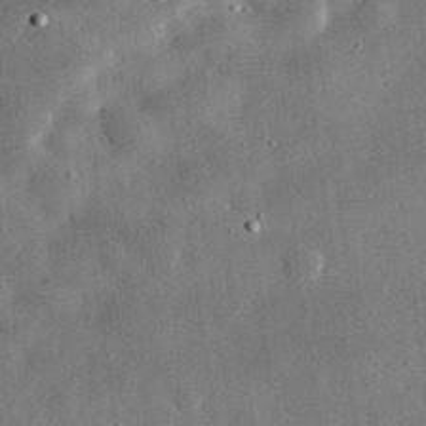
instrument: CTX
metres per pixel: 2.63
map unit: lHvf
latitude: 32.1389
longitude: -84.0822
